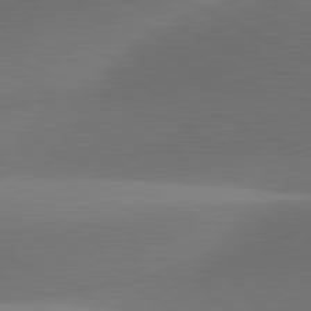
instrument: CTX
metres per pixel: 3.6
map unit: lApd
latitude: 81.3482
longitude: 135.1242
